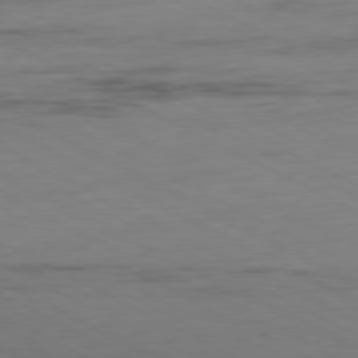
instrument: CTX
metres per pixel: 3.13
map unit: Ap
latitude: -80.8786
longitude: -92.2900
